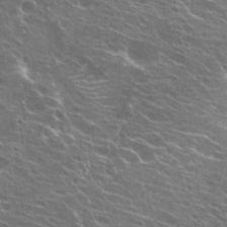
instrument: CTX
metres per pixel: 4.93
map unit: Hto
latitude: 22.4412
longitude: -40.3467
